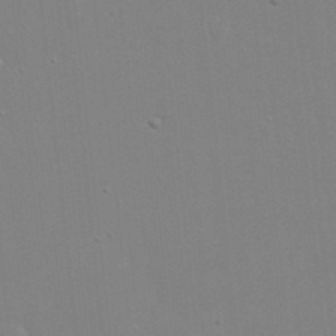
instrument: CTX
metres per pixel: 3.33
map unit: eHh
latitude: 20.0822
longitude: -72.8002
